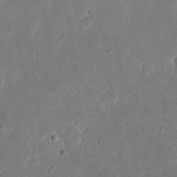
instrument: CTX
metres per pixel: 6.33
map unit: eHh
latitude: 23.5182
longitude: -67.9150
